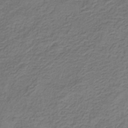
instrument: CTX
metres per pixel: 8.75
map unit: eHb
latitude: -30.6329
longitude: 71.2187
